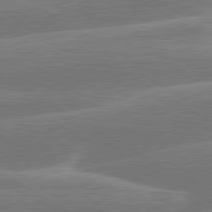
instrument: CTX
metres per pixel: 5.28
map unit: lApd
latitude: 79.9150
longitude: -131.8017
